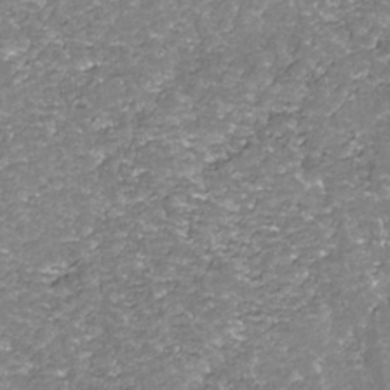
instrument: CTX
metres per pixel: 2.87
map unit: Nhu
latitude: -38.8597
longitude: -82.3845
